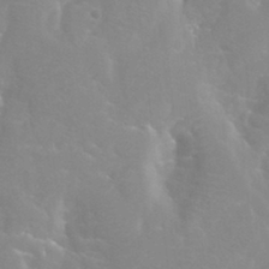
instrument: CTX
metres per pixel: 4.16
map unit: Htu
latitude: -12.2362
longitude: -73.3860
